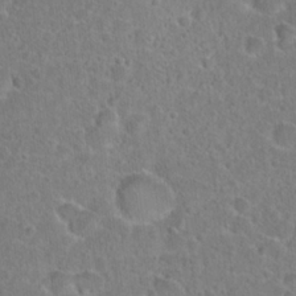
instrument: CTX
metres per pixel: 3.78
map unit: Hto
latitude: 22.7057
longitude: -45.7072
